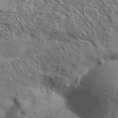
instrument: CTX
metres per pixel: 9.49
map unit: Aa
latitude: 33.4237
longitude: -138.6868
